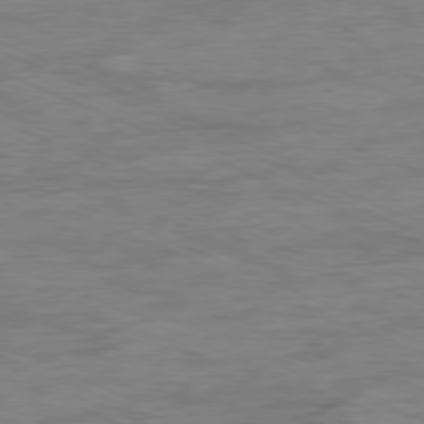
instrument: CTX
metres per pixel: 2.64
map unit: Ap
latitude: -80.3873
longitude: -91.5371
